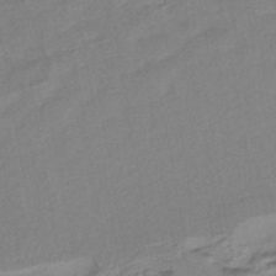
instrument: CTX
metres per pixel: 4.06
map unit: lHb
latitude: -43.0675
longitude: 78.4251
